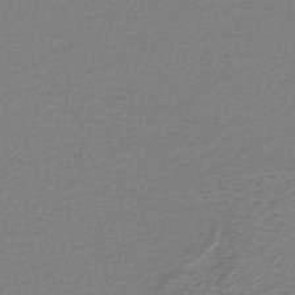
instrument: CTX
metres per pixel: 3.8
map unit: lHb
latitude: -43.4265
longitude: 72.4440
